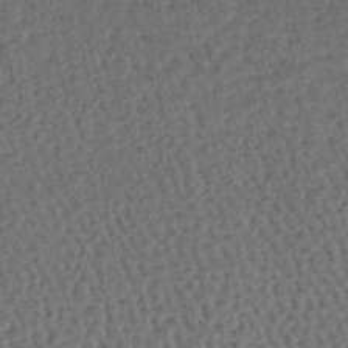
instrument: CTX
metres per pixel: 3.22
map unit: lHb
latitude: -39.4077
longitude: 62.4818
